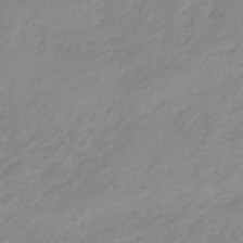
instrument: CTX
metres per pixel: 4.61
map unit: eHb
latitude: -45.1053
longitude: 89.3698
